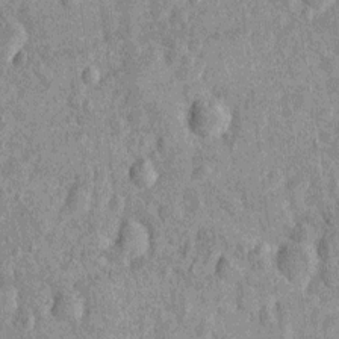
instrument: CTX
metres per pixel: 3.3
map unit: Nhu
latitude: -12.9164
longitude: -23.9906
